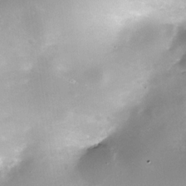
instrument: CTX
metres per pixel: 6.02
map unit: Nhe
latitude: -33.0109
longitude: -117.3671
